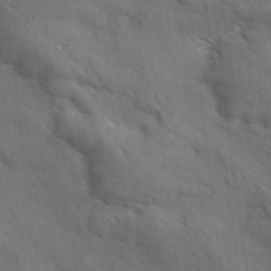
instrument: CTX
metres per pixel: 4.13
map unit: Aa
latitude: 10.8191
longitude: -142.3090
